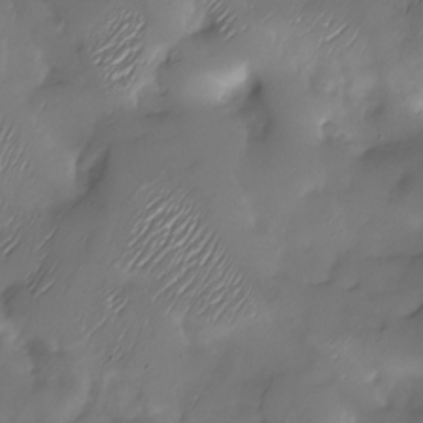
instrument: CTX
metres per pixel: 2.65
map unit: Nhu
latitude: -27.9367
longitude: -59.8205
